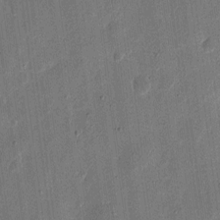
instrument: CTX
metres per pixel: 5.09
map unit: eHh
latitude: 10.6302
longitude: -68.4223
